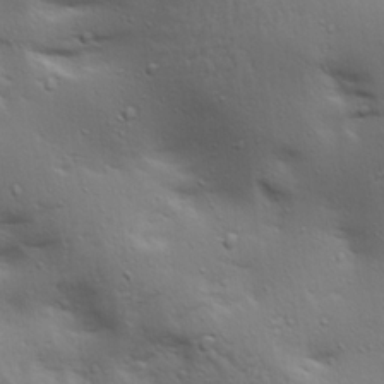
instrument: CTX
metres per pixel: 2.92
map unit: lAa
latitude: 18.8191
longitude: -138.3845
